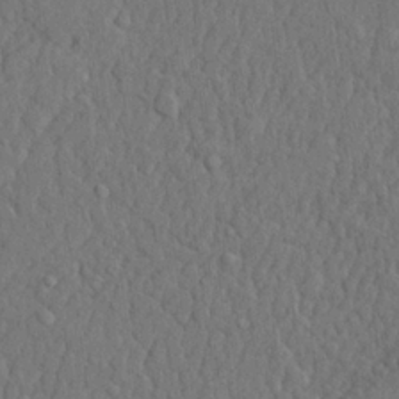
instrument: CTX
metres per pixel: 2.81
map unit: lHvf
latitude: 22.1956
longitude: 142.6518
